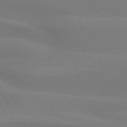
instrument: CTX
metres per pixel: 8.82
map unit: lApd
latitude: 73.4427
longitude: -48.1578
